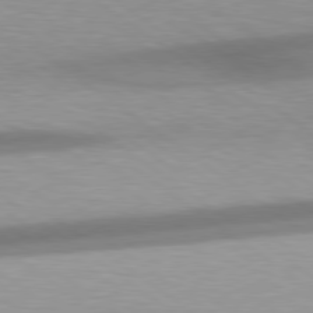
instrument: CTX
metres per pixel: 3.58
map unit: Hpe
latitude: 79.0648
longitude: -134.4790
